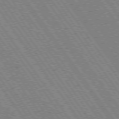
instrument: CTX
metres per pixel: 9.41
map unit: Hpe
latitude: 73.7639
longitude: -142.1389
